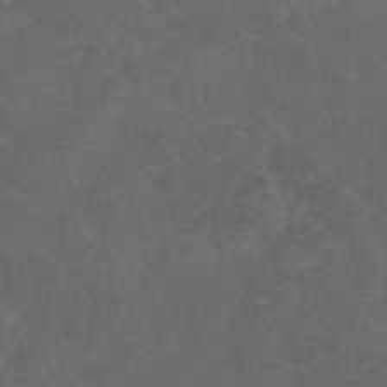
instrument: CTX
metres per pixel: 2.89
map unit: eAb
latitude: 46.4979
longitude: 125.8611
